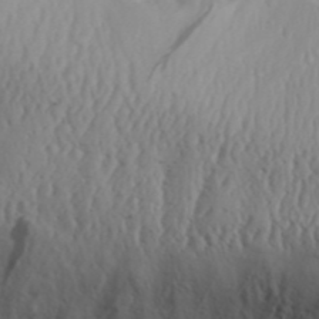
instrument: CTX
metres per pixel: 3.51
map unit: Aa
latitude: 30.6491
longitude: -135.9717
